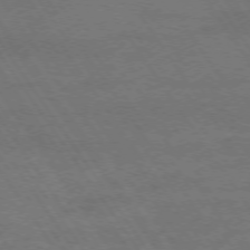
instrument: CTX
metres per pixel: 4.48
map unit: Ap
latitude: -75.8801
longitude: -65.8583
